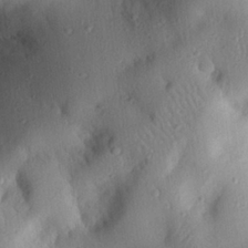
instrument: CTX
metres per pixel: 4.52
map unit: eHh
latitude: 25.0080
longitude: -78.1389
